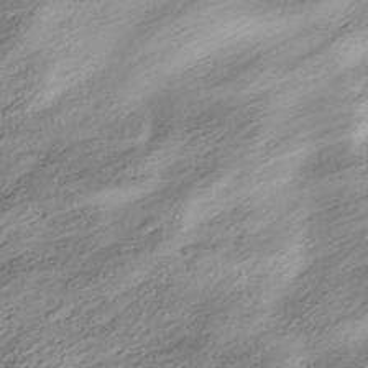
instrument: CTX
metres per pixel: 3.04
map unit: HNhu
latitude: -42.2739
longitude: 105.8422
